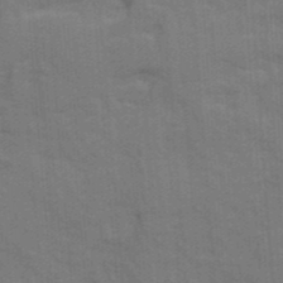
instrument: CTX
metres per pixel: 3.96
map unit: Ave
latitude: 11.3104
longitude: -101.9906
